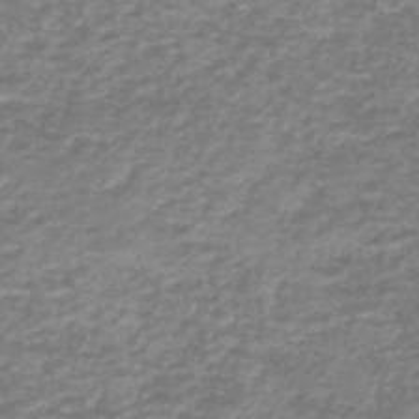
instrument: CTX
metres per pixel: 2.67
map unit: HNb
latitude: -47.1242
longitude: 52.0094
